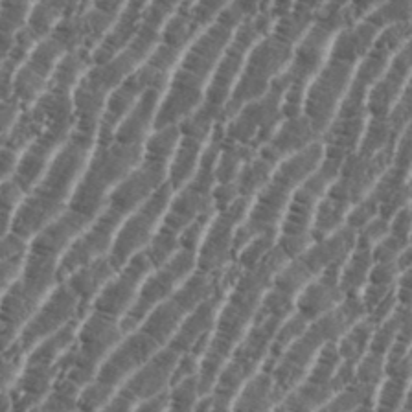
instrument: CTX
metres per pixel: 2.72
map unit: eHh
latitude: 36.4601
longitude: -136.6869
